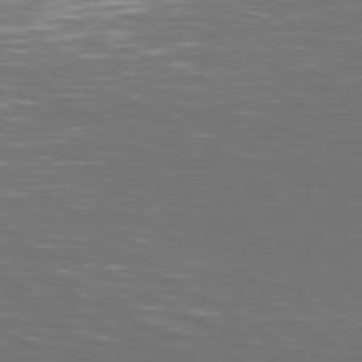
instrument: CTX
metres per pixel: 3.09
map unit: Hpe
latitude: 74.2900
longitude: -125.6316
